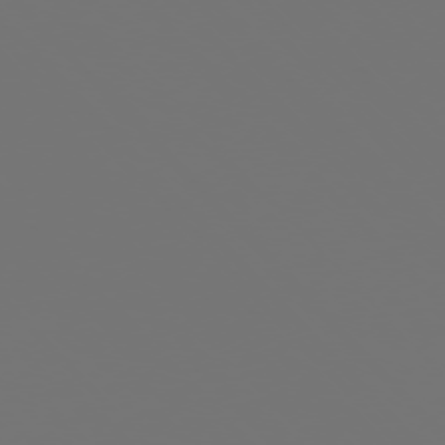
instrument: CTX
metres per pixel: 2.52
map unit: Ap
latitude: -76.3684
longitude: -62.9703
